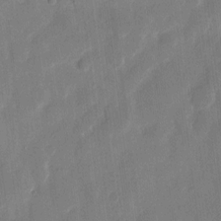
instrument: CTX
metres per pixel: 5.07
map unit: eHh
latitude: 8.7057
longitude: -68.6113
